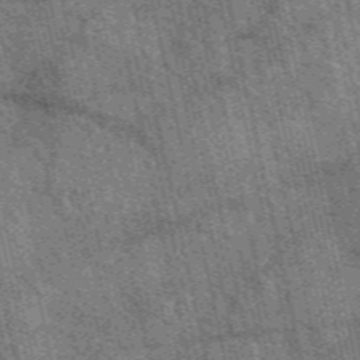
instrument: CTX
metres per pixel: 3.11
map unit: eAb
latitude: 50.8947
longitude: 114.2172
